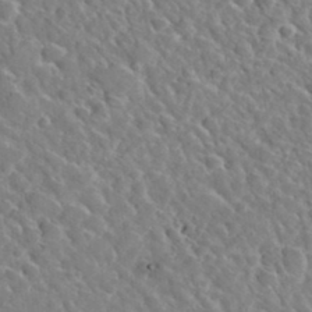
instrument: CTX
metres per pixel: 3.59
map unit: Hto
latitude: 35.6694
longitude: -49.4237
